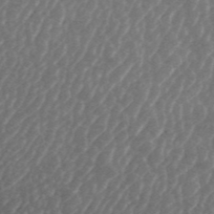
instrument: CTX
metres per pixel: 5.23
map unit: ANa
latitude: 44.7057
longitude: 24.9731
